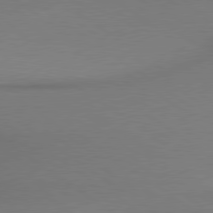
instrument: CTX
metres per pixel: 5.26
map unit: lApd
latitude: 79.5371
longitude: 179.1242
